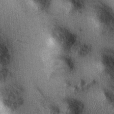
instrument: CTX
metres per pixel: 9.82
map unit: Ht
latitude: -0.5007
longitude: -13.2915
